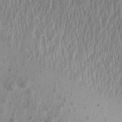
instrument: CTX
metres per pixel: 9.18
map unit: Aa
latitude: 15.6694
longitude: -142.6491
